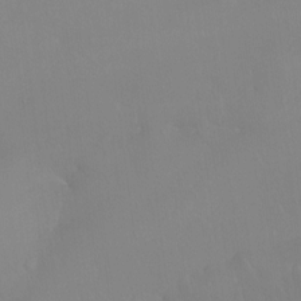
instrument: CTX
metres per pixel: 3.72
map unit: Htu
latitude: -15.4644
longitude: -47.4805
